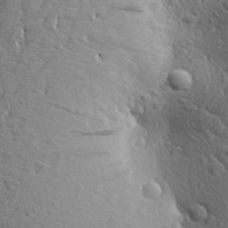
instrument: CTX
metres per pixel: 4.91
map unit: Aa
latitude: 26.5546
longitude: -144.3467
